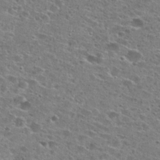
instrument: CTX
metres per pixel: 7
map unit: Hto
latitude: 26.0822
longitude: -47.3293
